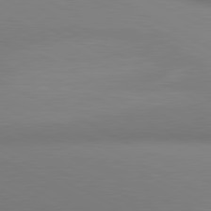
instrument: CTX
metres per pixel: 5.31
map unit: lApd
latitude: 80.7057
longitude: 132.0472
